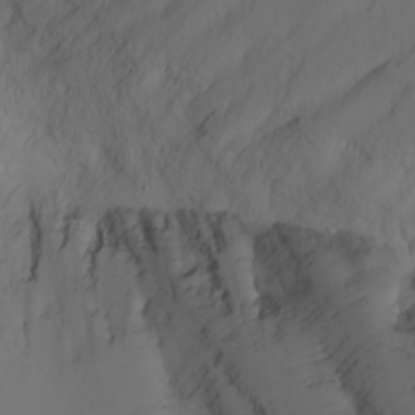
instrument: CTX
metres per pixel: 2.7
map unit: Nhu
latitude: -6.7841
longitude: -82.6868
